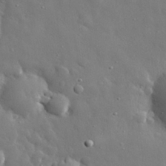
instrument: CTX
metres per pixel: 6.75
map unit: eHh
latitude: 29.7449
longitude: -78.4979
